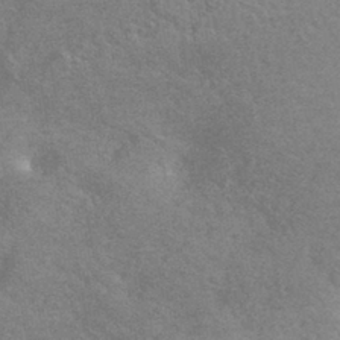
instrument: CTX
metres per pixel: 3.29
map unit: HNhu
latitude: -42.9163
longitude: 92.6141
